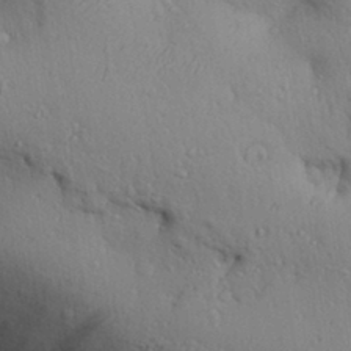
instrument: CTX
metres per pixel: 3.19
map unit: Aa
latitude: 31.2915
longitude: -145.0269
